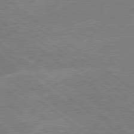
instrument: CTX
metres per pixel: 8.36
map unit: lApd
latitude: 79.2915
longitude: -144.4412
